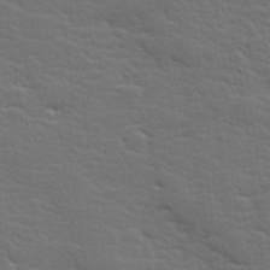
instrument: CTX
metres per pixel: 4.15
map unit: lHvf
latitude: 26.4601
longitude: 143.5588
